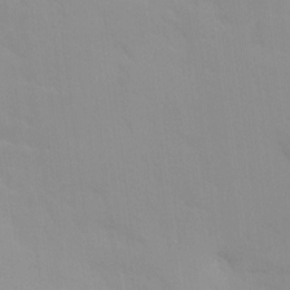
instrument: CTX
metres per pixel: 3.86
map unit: Ave
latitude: 9.5938
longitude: -103.1025
